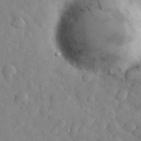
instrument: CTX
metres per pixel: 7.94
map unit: eHh
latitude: 31.2348
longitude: -71.0080
